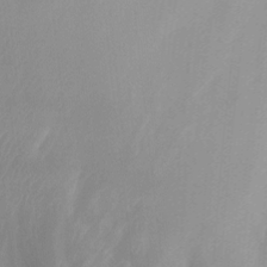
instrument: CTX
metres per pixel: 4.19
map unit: Nhu
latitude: -13.1431
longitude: -66.3467
